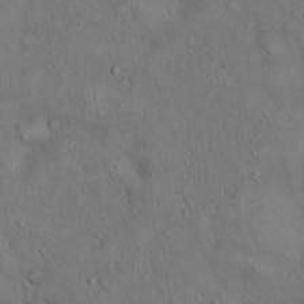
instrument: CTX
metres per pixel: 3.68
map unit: Hto
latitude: 19.1025
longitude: -60.3467
